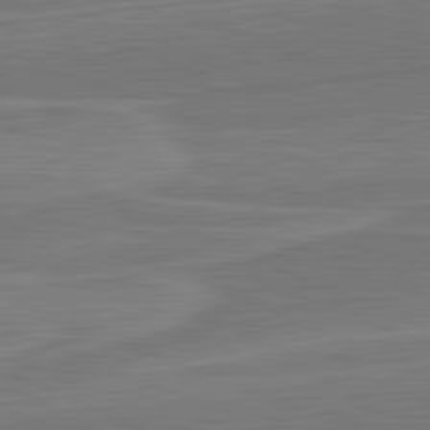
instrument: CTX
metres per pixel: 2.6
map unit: lApd
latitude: 82.2522
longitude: 141.9556
